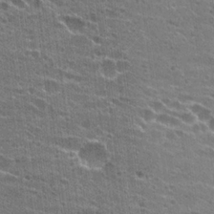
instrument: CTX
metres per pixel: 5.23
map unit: Hto
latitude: 23.5560
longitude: -42.8758
